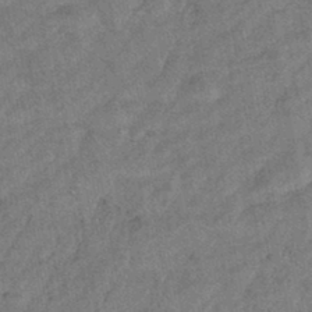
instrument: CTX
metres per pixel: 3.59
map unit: eHb
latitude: -42.8785
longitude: 82.4629
